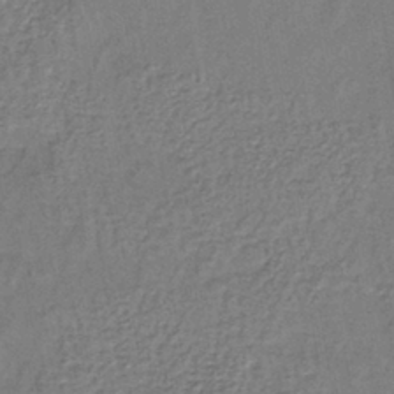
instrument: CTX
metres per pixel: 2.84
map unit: lHb
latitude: -38.9920
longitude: 61.5777
